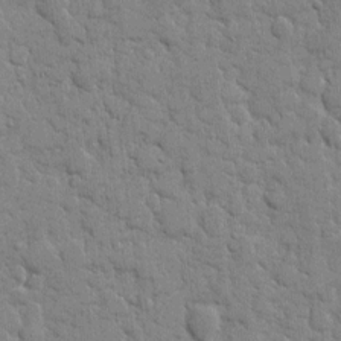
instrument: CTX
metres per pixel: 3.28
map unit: eHh
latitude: 9.4238
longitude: -66.8002
